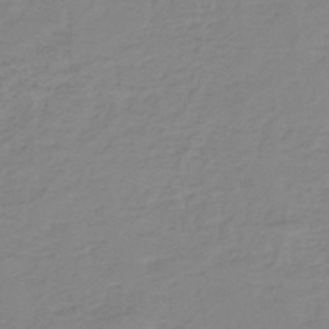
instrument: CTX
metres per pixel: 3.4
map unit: eHh
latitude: -44.6707
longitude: -29.7072
